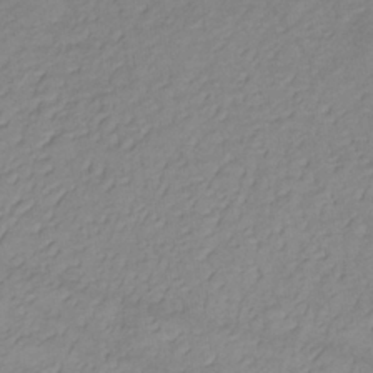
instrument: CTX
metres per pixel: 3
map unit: lHb
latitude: -34.5196
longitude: 72.4629
